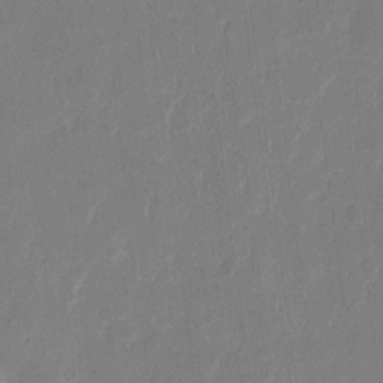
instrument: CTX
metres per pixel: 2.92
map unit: eHh
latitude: 9.9528
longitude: -68.1200
